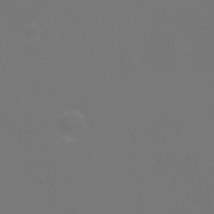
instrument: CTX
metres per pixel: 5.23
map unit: Nhu
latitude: -1.9556
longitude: -75.8961
